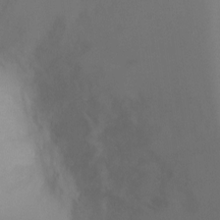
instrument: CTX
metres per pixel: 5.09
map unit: Ht
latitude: -4.3495
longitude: -27.9528
